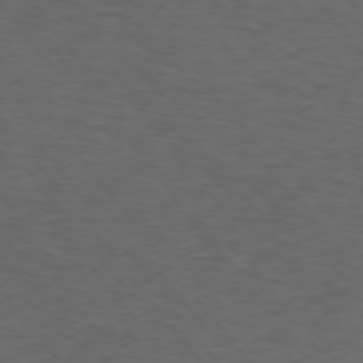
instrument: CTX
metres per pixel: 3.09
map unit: Hpe
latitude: 74.7246
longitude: -131.8773
